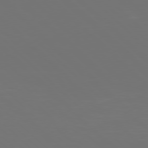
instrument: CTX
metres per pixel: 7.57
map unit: Hpe
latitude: 77.3859
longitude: -168.6491
